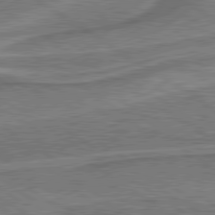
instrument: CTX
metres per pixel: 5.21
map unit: lApd
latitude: 79.8395
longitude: 172.9353
